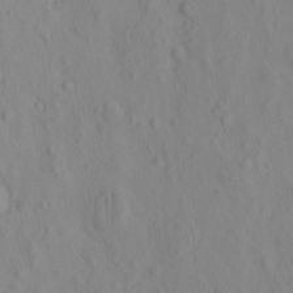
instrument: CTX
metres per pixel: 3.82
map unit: eHh
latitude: -1.7478
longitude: 18.8975
